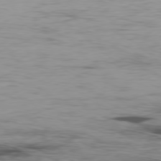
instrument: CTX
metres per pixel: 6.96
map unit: Ap
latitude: -80.0661
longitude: -91.2726
